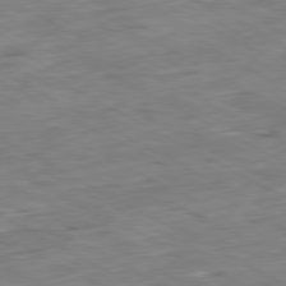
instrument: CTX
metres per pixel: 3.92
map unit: Ap
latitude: -80.8597
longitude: -81.1403
